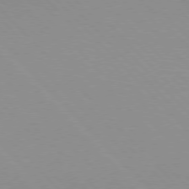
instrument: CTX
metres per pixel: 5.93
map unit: lApd
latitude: 76.4412
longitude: -85.1214
